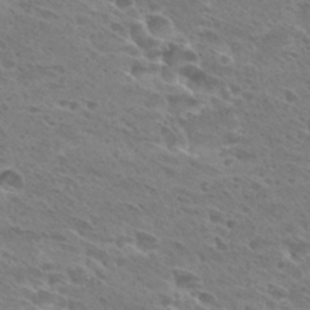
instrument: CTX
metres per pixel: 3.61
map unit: Hto
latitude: 28.2711
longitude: -39.6883
